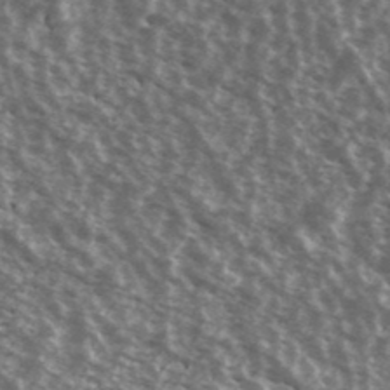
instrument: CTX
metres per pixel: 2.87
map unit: Ave
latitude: 39.6694
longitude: -108.6868
